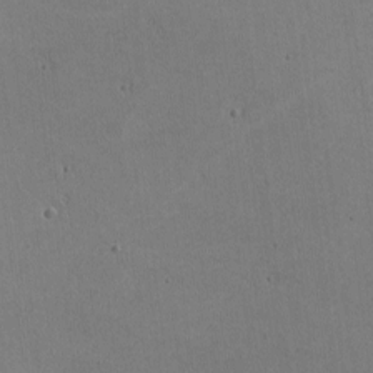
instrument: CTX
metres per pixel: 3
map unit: lHvf
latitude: -10.3117
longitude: -101.9717
